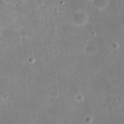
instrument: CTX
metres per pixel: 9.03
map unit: eHh
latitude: 21.2915
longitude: -66.6490
